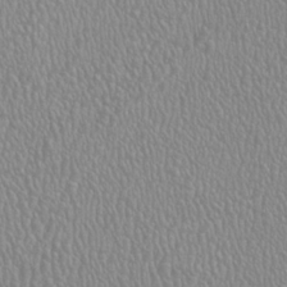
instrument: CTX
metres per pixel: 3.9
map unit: HNhu
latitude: -1.5588
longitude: 2.4440
